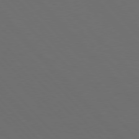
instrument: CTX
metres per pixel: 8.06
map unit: Hpe
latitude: 76.8758
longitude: -163.6505
